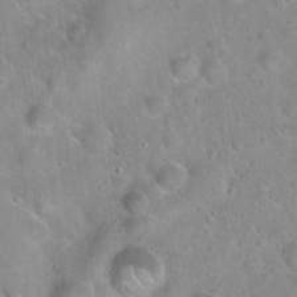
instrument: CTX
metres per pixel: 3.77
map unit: Hto
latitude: 21.6316
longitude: -53.0837
